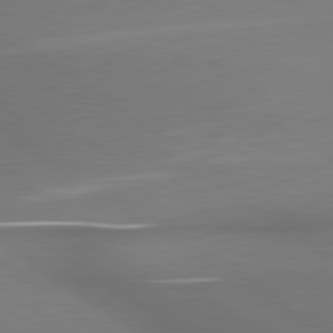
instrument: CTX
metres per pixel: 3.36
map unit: lApd
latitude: 79.8206
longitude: 178.3684
